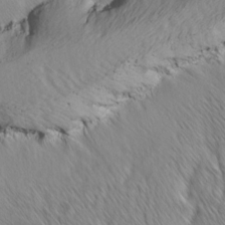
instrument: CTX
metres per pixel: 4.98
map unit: Ave
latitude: -1.3132
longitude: -113.3293
